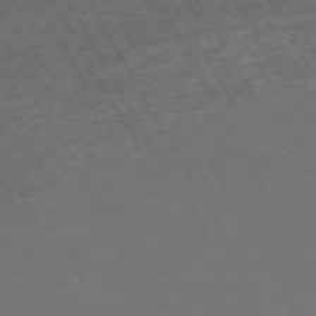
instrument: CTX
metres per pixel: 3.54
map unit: Hpe
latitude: -71.0487
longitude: 16.8786
